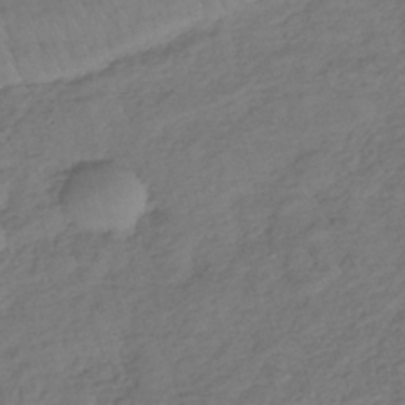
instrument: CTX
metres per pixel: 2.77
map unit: lHb
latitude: -35.9178
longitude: 69.4076
